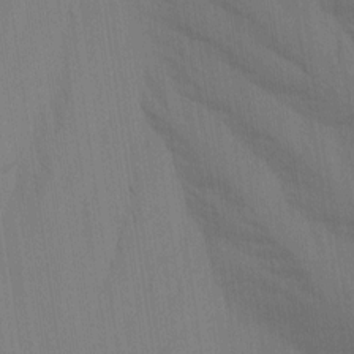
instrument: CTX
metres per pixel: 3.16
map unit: Ave
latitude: 15.4805
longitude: -130.1389
